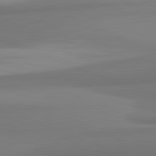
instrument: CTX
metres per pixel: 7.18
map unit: lApd
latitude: 82.2522
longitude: 170.6519
